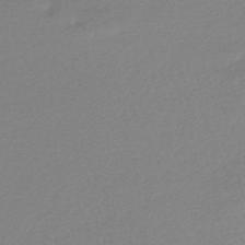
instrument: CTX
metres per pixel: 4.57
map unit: lHb
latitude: -44.6141
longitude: 76.6518
